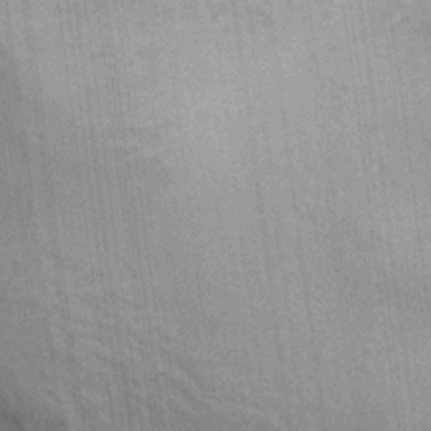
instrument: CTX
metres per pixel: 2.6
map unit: Hto
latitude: 14.4979
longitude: -34.2333
